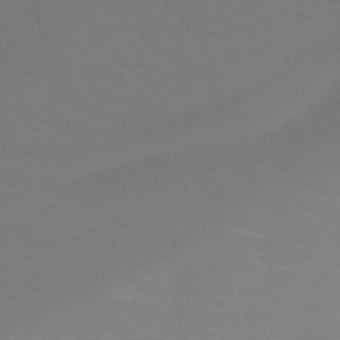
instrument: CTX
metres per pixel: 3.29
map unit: HNb
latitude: -47.9178
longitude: -48.7813
